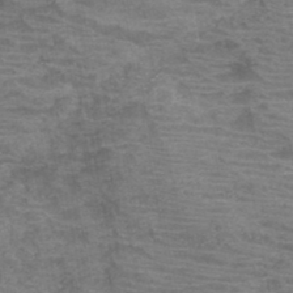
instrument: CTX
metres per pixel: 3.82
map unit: HNb
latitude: -45.5966
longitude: -46.5735
